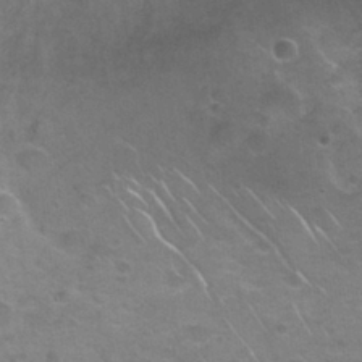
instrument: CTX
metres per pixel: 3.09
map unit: Nhu
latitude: 27.7639
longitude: -61.4237
